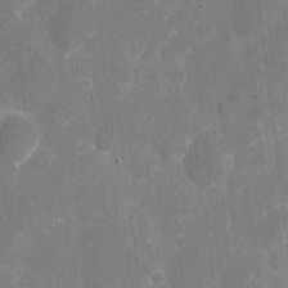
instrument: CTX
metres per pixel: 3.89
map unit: eHh
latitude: 6.3278
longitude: -67.7638
